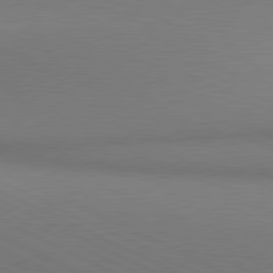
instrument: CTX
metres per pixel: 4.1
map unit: lApd
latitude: 80.9136
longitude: 144.5952
